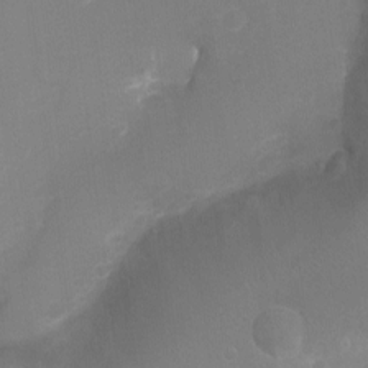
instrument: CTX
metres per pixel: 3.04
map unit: Ht
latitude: -9.3698
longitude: -24.4978
